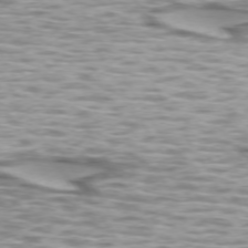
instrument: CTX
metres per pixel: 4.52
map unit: lApd
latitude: 73.2726
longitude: -56.7057
